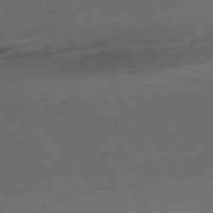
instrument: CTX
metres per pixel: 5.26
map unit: Ap
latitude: -76.7652
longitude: -72.4979
